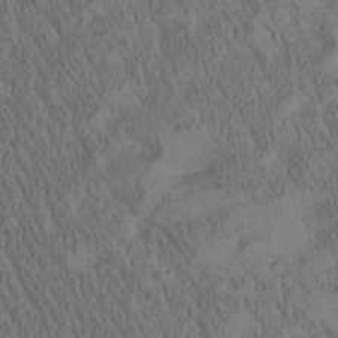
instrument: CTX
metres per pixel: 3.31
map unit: Htu
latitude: -3.9367
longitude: 175.0864
